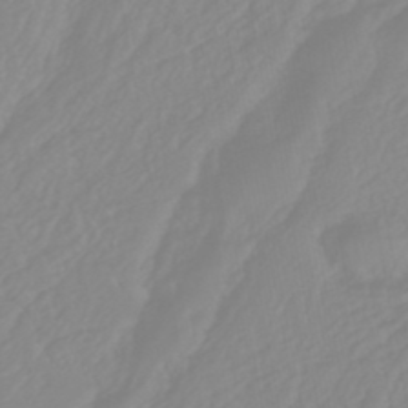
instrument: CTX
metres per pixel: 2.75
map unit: lHb
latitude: -45.0675
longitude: 79.4454
